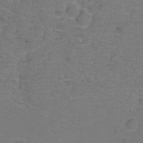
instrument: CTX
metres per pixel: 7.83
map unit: Hto
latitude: -1.6722
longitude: -34.1955
